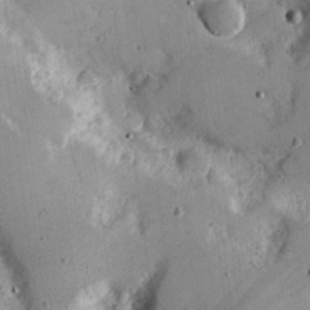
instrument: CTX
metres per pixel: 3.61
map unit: Hve
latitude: 25.6316
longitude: -93.2726
